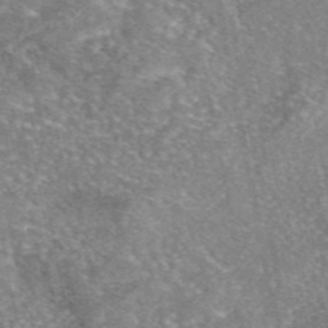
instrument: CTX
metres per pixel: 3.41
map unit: eAb
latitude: 46.5357
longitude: 103.1809
